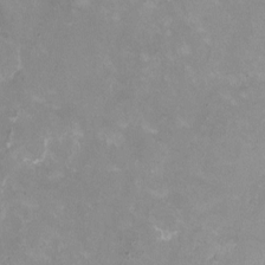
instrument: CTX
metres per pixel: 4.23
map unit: HNhu
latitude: -0.8597
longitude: -4.4979
